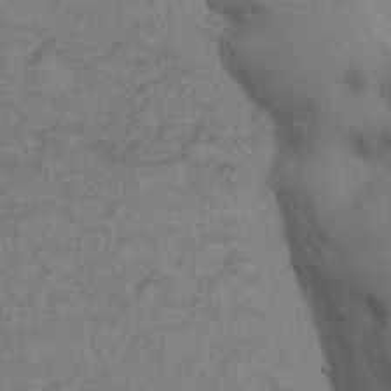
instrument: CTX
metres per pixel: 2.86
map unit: Hto
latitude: 12.3845
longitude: -56.9702
